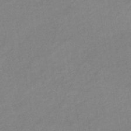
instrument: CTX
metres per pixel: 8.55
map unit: eHb
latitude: -41.1431
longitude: 82.5574
